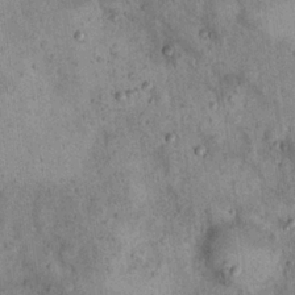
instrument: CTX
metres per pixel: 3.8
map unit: Nhu
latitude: 22.6490
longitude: -68.8569
